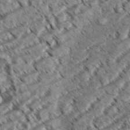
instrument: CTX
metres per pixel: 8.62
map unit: eHh
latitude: 36.4790
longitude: -138.4601
